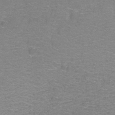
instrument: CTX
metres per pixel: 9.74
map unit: Hto
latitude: -1.5022
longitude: -34.1955
